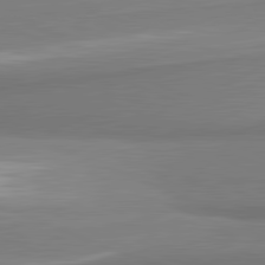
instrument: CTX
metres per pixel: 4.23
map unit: lApd
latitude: 81.8772
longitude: 165.1243
